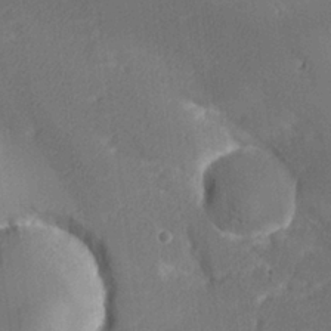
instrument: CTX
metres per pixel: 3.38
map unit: lHvf
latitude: 26.2523
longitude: 141.5588
